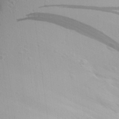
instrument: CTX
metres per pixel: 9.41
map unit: Aa
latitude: 24.7813
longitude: -135.8394
